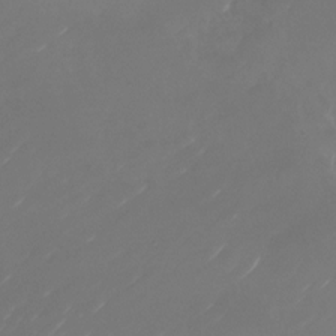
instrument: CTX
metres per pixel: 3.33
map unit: Nhu
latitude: -27.2187
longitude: -72.5735
